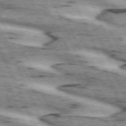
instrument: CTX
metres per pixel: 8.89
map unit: lApd
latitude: 72.2145
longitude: -54.6490
